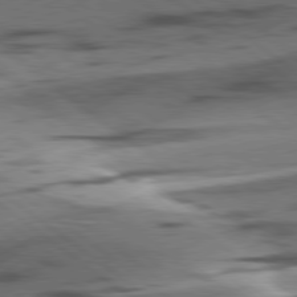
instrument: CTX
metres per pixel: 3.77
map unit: lApd
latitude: 78.9892
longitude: -51.0269
